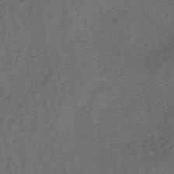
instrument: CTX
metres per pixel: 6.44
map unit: lHb
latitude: -41.7100
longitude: 57.7477
